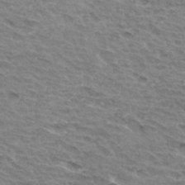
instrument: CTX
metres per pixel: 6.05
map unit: Hto
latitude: 33.6505
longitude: -45.3104
